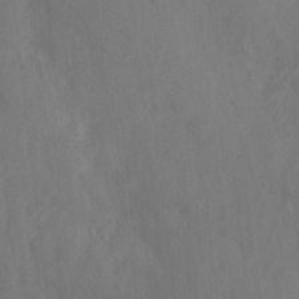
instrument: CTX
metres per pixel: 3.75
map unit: Nhu
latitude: 6.2900
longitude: -19.8205
